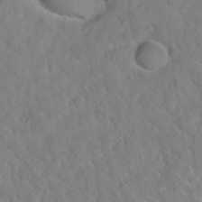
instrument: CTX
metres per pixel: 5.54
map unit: Hto
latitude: 35.3481
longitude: -50.6490
